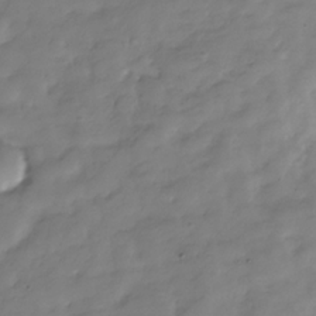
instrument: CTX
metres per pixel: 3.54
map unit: Hve
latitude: -31.0108
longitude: 91.1243
